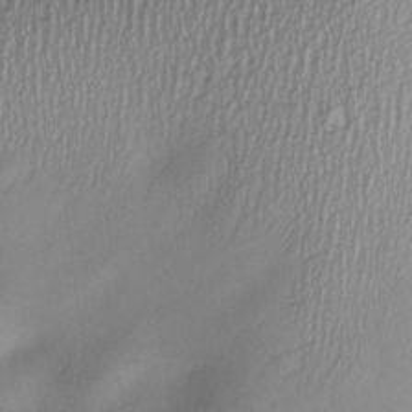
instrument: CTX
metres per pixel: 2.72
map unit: Nve
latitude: -22.8597
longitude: -138.2711
